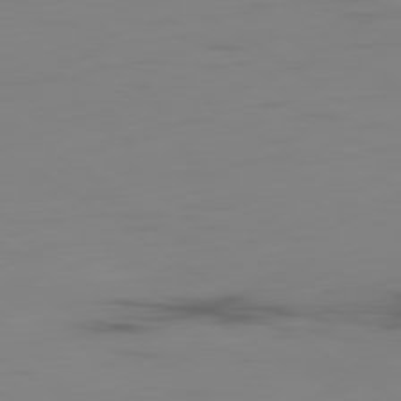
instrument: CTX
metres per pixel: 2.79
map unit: Ap
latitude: -80.0661
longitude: -59.6505
